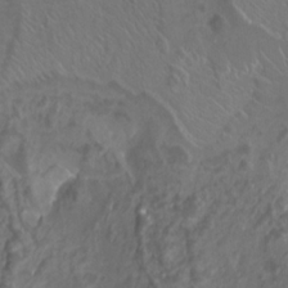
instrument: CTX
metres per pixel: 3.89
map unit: Nhu
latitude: -7.8989
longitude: -93.8205
